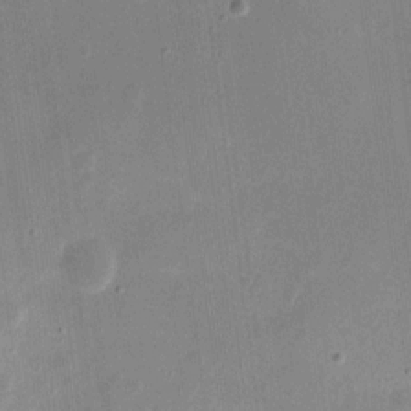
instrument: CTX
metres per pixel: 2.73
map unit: eHh
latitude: 10.3467
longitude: -68.9892
